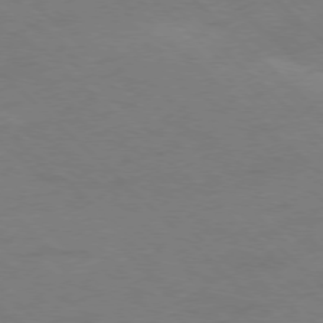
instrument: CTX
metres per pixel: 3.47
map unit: Ap
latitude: -77.5588
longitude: -68.6680
